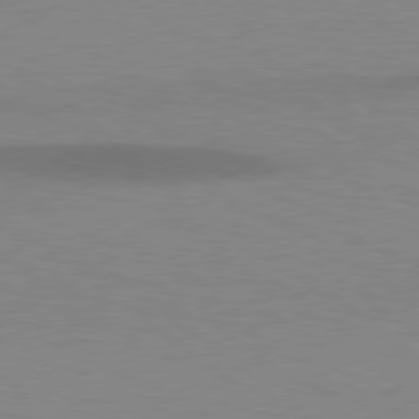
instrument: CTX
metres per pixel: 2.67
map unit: lApd
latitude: 78.7058
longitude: -47.7261
